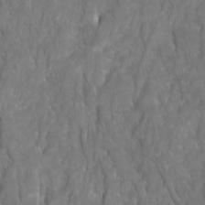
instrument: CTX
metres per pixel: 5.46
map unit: Ave
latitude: 16.2334
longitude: -132.3845
